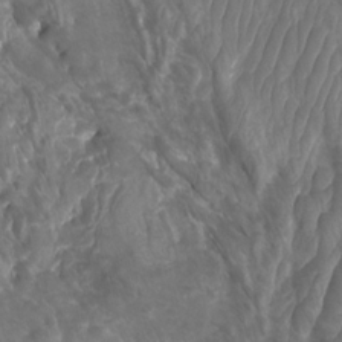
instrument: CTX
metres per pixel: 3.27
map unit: Nhu
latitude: -9.4076
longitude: -76.6490
